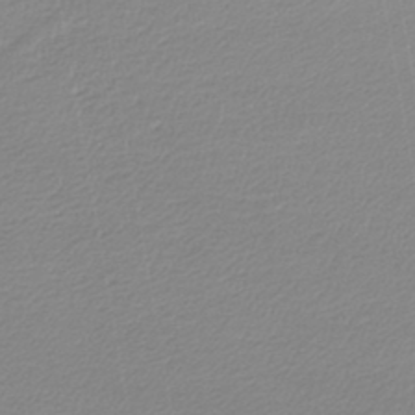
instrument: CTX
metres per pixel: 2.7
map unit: lHb
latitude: -44.1039
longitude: 61.8044
